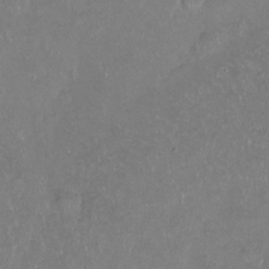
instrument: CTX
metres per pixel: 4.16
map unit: Hto
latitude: -13.6533
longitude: -42.2334
